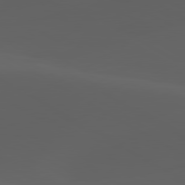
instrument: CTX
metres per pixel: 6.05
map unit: lApd
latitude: 80.2711
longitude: -88.4034
